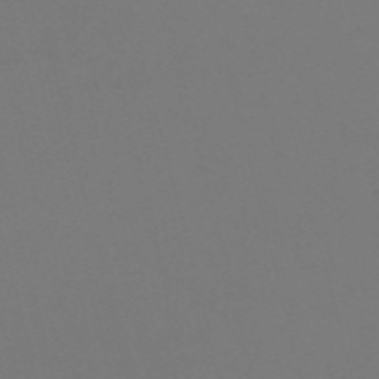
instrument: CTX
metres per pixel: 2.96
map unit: Nve
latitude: -57.5966
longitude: 53.2565
